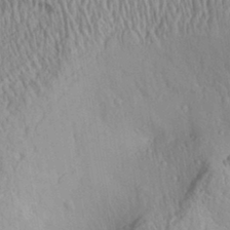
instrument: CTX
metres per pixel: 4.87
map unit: Aa
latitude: 31.8206
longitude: -133.9717
